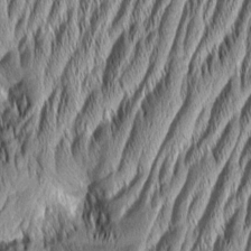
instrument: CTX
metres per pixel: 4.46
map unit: Aa
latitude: 7.2726
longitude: -129.6505
